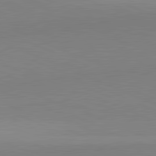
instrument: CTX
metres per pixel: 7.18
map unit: lApd
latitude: 81.9339
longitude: 138.3307
